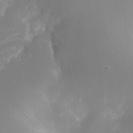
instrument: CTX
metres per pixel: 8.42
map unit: Nhe
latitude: -34.2739
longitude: -144.7057
